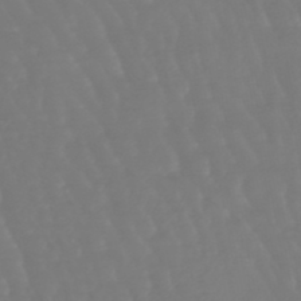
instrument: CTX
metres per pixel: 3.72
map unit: eHb
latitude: -46.5762
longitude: 79.7099
